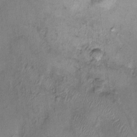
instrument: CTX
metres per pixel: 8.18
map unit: HNhu
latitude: 3.5749
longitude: -5.1592
